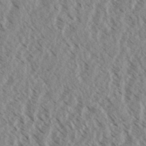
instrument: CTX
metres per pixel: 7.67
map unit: eHh
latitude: 34.3845
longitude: -140.3656
